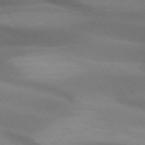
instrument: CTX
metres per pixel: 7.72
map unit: lApd
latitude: 72.7247
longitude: -52.0255
